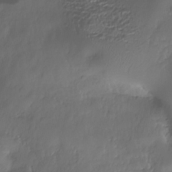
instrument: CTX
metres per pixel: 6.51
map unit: Nhe
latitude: -36.9541
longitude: -179.0270
